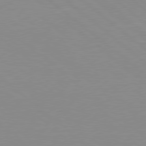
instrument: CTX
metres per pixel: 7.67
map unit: Hpe
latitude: 78.2145
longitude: -124.0444
